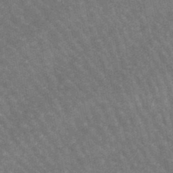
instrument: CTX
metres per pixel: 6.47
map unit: lHb
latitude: -46.5384
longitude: 76.6896
